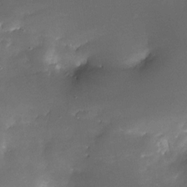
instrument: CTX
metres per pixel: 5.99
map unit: Nhe
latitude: -33.1620
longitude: -117.2537
